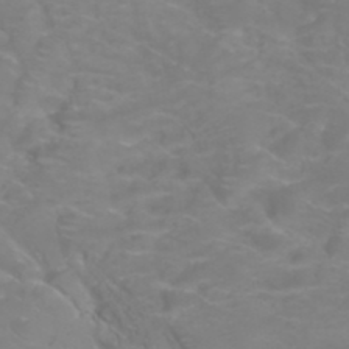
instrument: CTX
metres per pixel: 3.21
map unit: ANa
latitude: 36.7246
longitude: 14.0661
